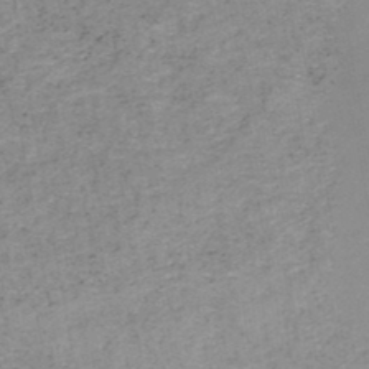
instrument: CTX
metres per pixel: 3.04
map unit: HNb
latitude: -45.9178
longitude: -44.8002
